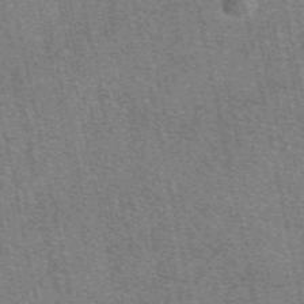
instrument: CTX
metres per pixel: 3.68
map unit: eAb
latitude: 49.2915
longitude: 104.7085
